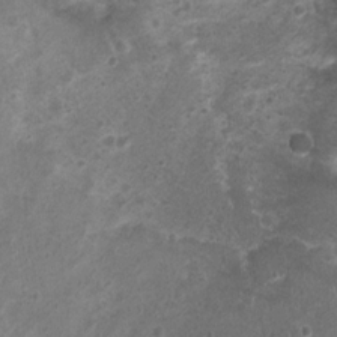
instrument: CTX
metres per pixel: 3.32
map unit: Nhu
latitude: 1.5560
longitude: -15.4616
